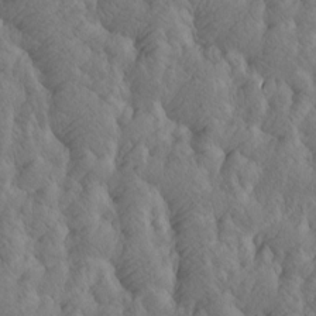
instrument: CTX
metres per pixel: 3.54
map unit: Htu
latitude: -4.8786
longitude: -176.8947
